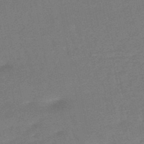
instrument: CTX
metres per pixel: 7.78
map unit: eHb
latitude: -48.9164
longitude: 86.3306
